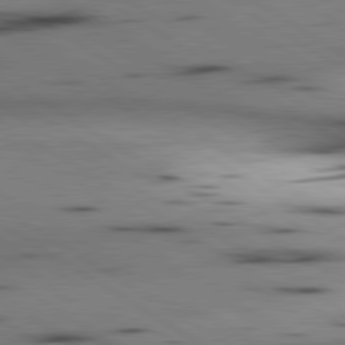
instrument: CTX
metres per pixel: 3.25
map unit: lApd
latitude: 80.4034
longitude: 161.1998
